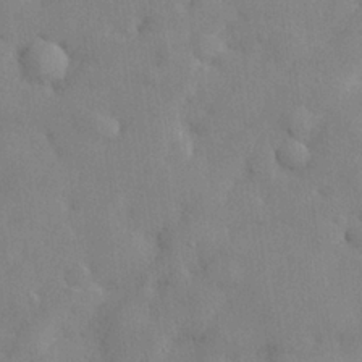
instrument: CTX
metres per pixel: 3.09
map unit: lHvf
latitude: 24.3278
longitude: 143.3320
